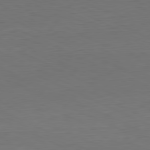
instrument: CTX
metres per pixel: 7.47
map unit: Ap
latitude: -81.3321
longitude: -76.8002
